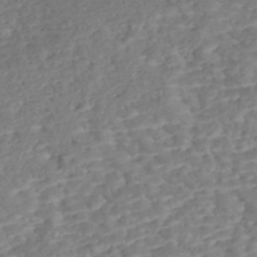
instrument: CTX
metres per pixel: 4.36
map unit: Nhe
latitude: -47.1620
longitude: -172.1955
